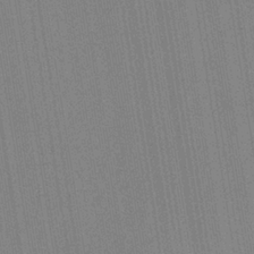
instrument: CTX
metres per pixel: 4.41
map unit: HNb
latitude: -35.0297
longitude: 55.0864
